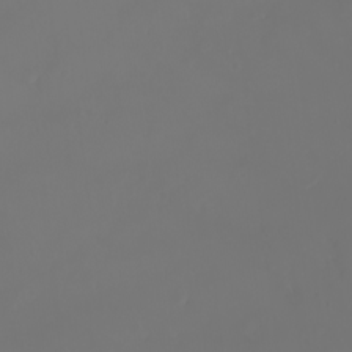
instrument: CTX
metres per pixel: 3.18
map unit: eHh
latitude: -3.5588
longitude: 19.8989
